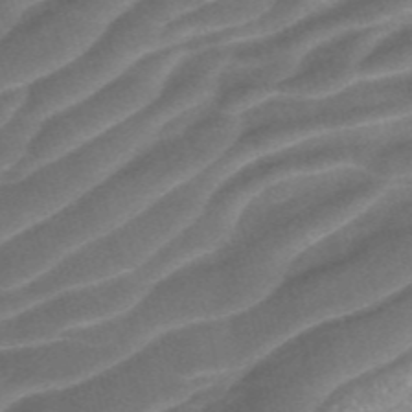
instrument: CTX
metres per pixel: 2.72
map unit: ANa
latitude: -41.8422
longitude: 104.3495
